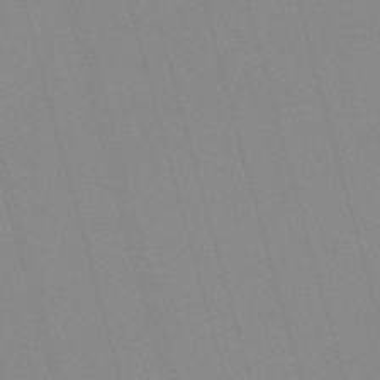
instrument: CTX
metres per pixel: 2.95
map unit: HNb
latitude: -55.0298
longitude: -45.1214
